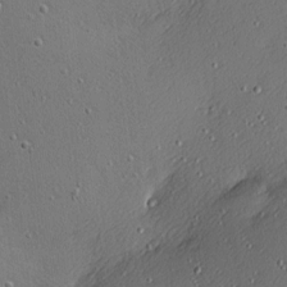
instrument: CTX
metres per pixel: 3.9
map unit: Nhu
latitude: 0.5923
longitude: -77.5749
